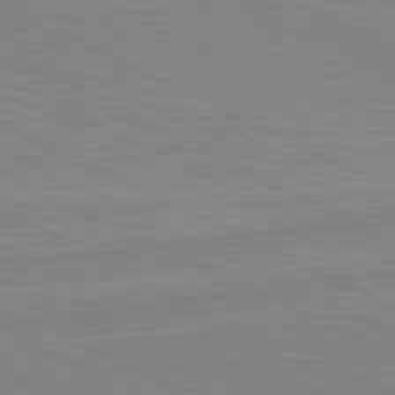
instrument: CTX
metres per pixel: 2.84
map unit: lApd
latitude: 81.1214
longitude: -172.5545
